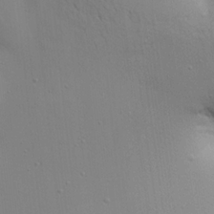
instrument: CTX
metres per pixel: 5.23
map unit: Aa
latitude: 21.7639
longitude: -142.3467
